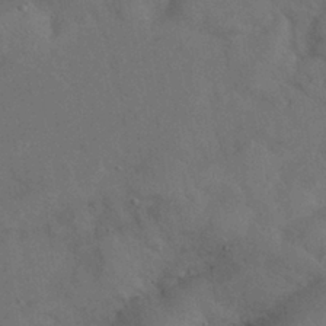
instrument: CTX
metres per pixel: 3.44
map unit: Nhu
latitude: 27.3482
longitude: -70.4223
